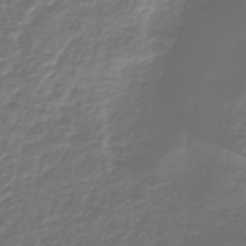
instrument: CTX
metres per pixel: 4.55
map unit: lHb
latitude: -41.4265
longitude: 70.6519
